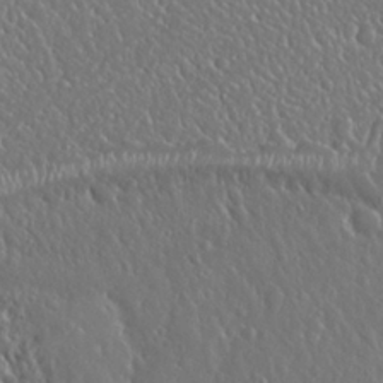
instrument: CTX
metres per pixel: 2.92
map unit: Nhu
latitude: 25.5749
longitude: -58.3467
